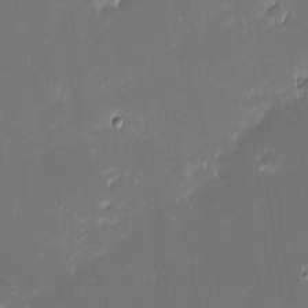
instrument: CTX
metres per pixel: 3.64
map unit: eHh
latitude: -2.6329
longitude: -85.8206
